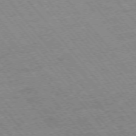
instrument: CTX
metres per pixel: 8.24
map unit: Ap
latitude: -75.8990
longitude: -87.1214
